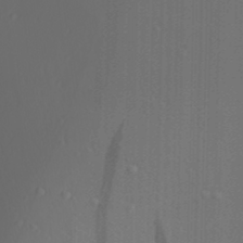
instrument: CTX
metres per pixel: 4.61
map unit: Ave
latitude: 23.5749
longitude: -136.4979
